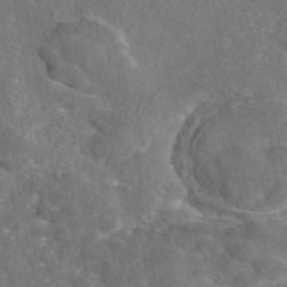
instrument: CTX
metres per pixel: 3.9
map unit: eAb
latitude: 47.1592
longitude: 110.5762
